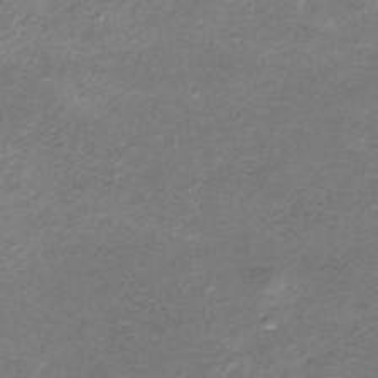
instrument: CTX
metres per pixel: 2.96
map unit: HNb
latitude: -32.3873
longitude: 61.1431
